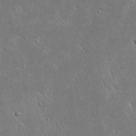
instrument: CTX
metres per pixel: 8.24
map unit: Nhu
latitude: 23.4615
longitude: -72.1956
